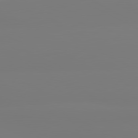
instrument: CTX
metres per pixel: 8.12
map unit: lApd
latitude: 80.4790
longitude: -148.4412
